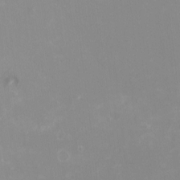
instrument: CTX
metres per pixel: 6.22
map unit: HNhu
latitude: -2.5573
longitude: -6.8191
